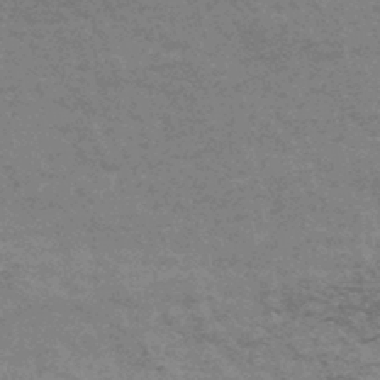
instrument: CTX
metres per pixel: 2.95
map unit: eHb
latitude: -44.0661
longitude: 89.4454
